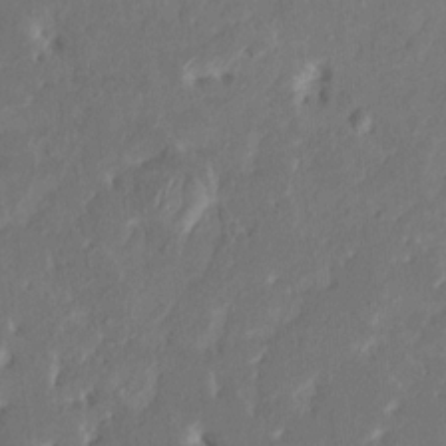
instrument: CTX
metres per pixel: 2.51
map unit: HNhu
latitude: 7.6316
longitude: -3.4993
